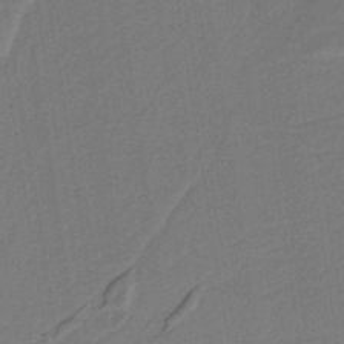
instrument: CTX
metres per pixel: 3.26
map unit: lHb
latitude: -38.8219
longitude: 54.8786
